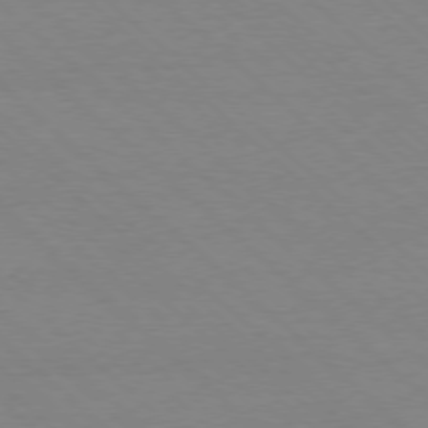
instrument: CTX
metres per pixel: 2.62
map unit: Ap
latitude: -77.9178
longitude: -84.7624
